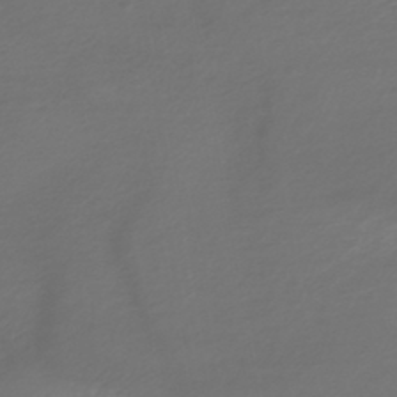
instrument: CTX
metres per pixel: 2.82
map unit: HNhu
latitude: -43.5777
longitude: 103.7667
